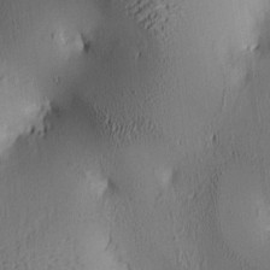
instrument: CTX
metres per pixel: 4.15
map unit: lAa
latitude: 5.5371
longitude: -113.6316
